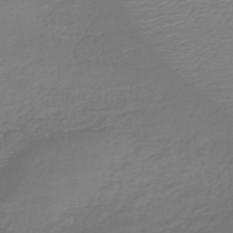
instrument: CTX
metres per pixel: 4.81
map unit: lHb
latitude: -41.2565
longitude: 65.9367
